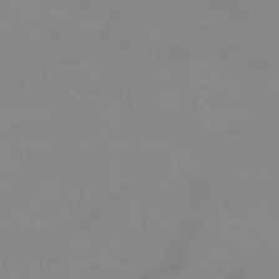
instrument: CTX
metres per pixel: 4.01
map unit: HNb
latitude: -49.2754
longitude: -40.4034
